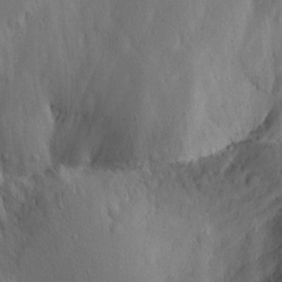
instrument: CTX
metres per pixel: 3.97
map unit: Aa
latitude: 15.2537
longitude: -142.7813
